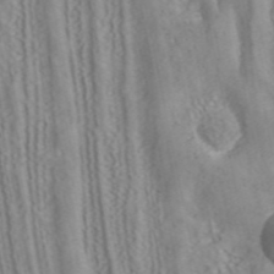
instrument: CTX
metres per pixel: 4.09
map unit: ANa
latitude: 40.9702
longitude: 34.6329
